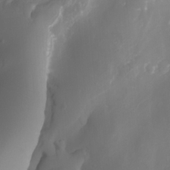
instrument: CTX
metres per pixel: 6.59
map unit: Nhu
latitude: -5.7288
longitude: -76.9513
